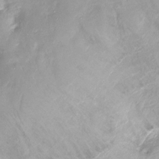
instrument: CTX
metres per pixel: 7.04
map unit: Ht
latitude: -16.9920
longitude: -44.9513
